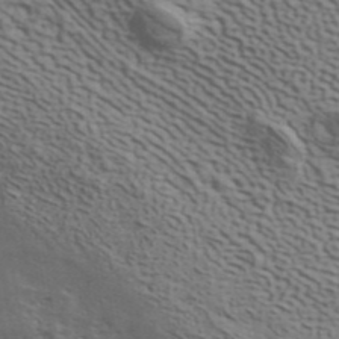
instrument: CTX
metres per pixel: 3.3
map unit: ANa
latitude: 42.1389
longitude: 50.2172
